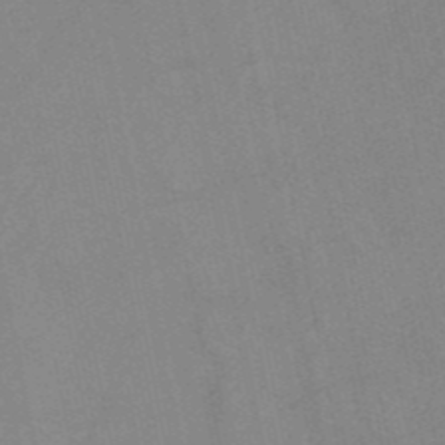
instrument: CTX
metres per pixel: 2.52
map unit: HNb
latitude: -52.7841
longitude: -49.8205
